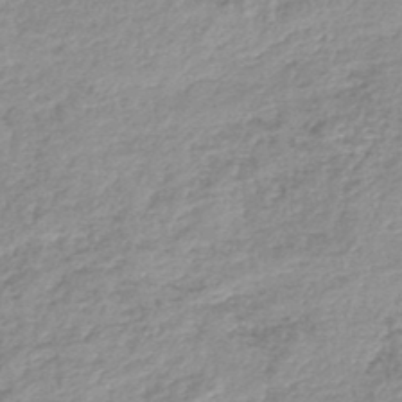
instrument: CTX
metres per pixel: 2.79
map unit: lHb
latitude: -44.9164
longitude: 71.7478
